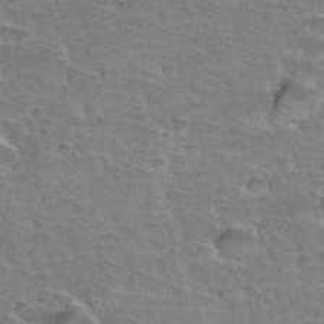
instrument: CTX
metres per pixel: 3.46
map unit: Hto
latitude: 35.6316
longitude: -43.5182
